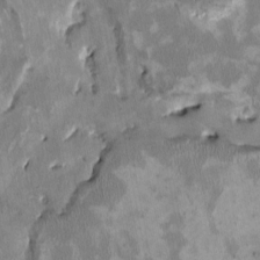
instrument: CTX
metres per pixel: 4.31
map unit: HNhu
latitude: 3.1403
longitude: -4.5924
